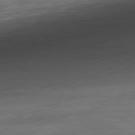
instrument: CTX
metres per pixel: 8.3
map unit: Ap
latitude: -80.6897
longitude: -82.0633
